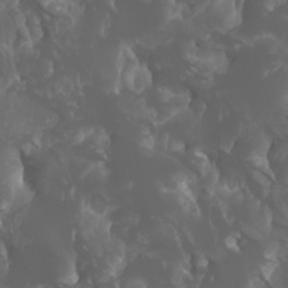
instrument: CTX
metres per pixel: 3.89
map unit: Htu
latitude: -5.0108
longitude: -75.6505
